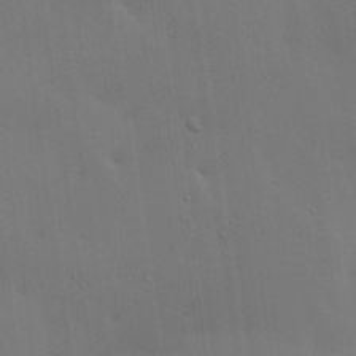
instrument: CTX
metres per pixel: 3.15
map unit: lAa
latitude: 19.6505
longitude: -138.7435
